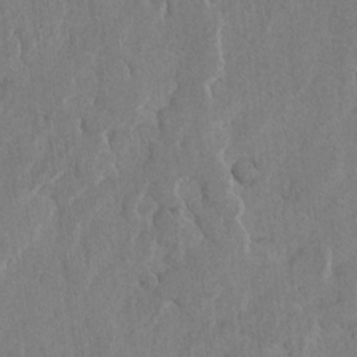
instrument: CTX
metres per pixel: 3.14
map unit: lAvf
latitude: -6.5573
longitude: -114.7435
